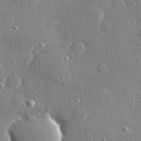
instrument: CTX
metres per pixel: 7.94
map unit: Hve
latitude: 28.4790
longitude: -90.4412
